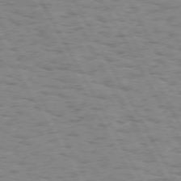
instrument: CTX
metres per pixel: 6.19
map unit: Hpe
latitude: 73.8584
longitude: -135.0458
